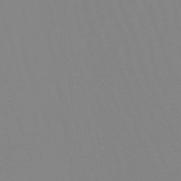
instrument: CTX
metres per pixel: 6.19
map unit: eHb
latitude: -50.3495
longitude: 73.7288
